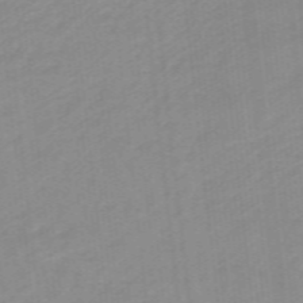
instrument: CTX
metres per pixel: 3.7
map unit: lHb
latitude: -48.0283
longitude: 83.4265
